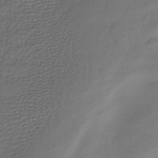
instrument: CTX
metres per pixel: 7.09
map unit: HNhu
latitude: -42.8785
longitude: 102.4629
